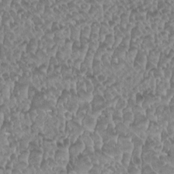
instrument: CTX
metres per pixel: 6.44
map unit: HNhu
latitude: -1.3699
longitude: -0.0633
